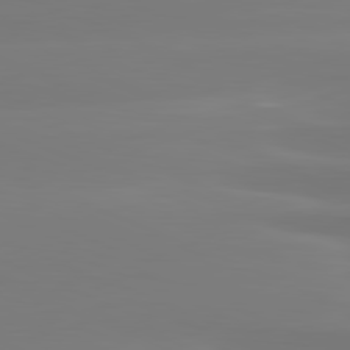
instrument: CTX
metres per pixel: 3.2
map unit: lApd
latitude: 81.6883
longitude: -134.8569
